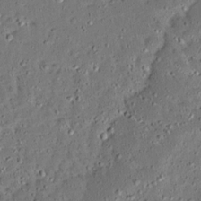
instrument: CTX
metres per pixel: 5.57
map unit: Ave
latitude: 14.1956
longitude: -138.8191
